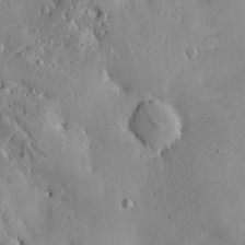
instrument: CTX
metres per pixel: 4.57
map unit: Htu
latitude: -9.0297
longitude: 176.5385
